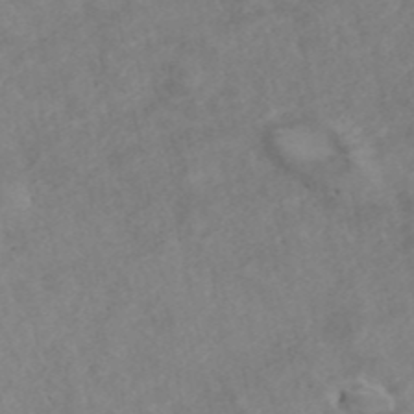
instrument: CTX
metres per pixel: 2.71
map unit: ANa
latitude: 42.6868
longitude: 27.1431
